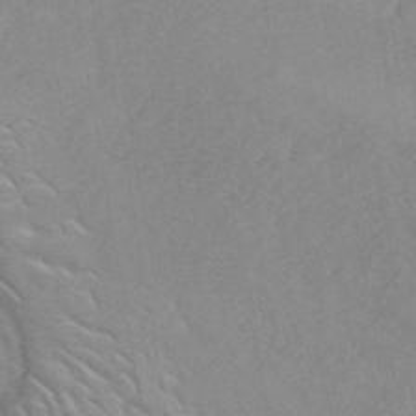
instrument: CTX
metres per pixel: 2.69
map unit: ANa
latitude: 41.9339
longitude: 53.3887
